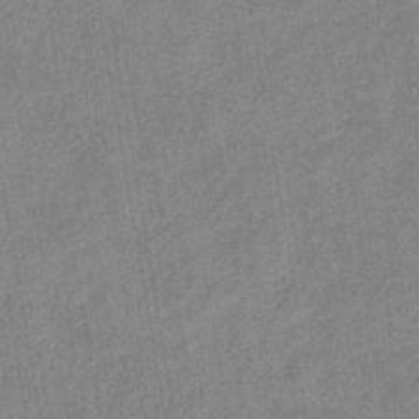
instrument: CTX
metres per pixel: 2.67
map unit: lHb
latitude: -37.2753
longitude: 74.0472
